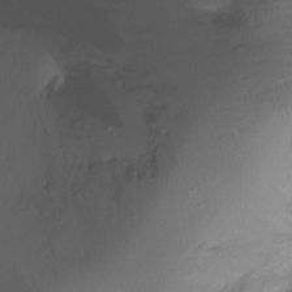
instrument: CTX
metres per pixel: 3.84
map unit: Ht
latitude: -17.2943
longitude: -44.4601
